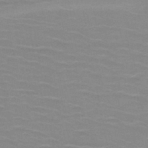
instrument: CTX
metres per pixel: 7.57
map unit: HNb
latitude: -46.8219
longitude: -46.6302
